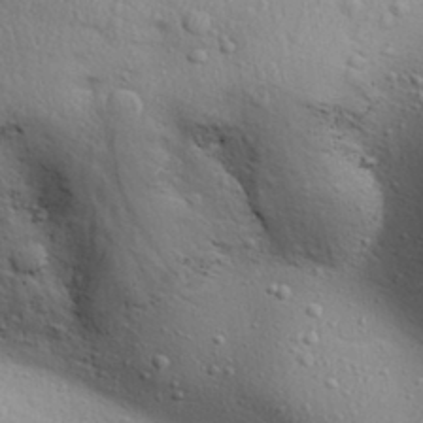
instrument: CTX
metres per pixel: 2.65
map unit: Aa
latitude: 31.6505
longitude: -145.2348
